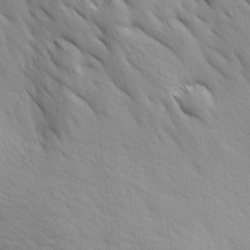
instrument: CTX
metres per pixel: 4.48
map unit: Ave
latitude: 12.4601
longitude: -106.0444
